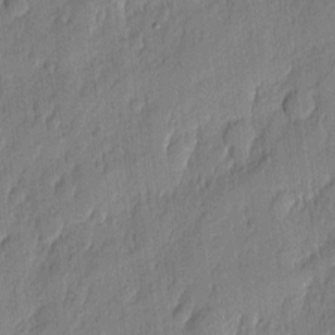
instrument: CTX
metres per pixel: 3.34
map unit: eHh
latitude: 4.1389
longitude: -76.7435
